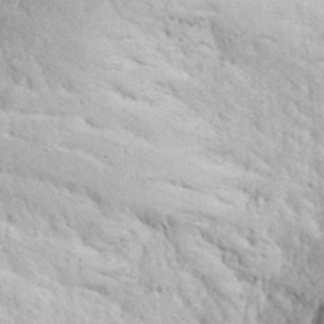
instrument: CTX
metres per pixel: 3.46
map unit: eHh
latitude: 36.2712
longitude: -66.9135
